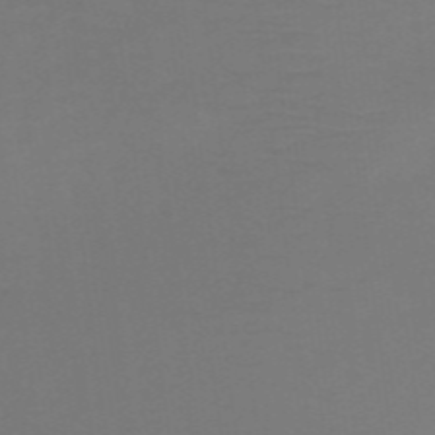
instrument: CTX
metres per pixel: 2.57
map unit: HNb
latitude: -49.7667
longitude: -45.6316
